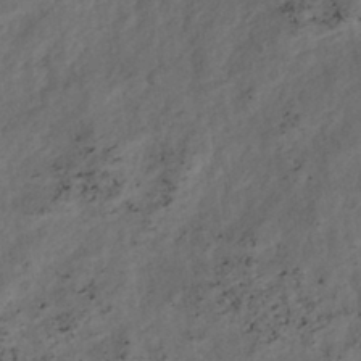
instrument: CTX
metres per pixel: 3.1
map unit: ANa
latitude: -42.8785
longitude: 108.2928
